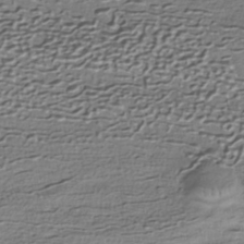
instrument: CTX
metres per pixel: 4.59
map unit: HNhu
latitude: -39.7667
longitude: 107.4644
